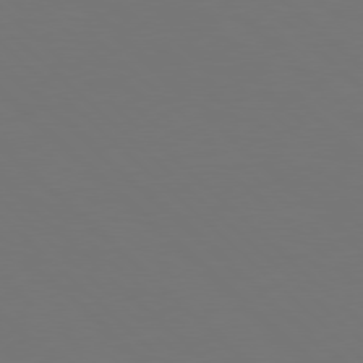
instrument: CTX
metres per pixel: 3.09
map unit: Hpe
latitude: 77.7449
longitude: -175.9150
